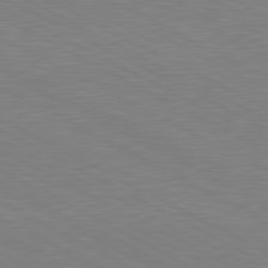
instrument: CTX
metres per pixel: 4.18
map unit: lApd
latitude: 80.9514
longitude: 150.7652
